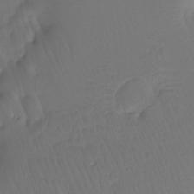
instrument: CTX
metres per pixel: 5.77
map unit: Ht
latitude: -15.4077
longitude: -49.1970
